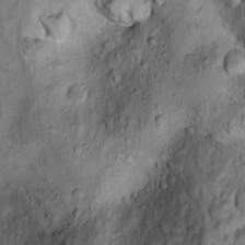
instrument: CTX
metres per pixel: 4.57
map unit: Ht
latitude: 11.7639
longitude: -32.9325
